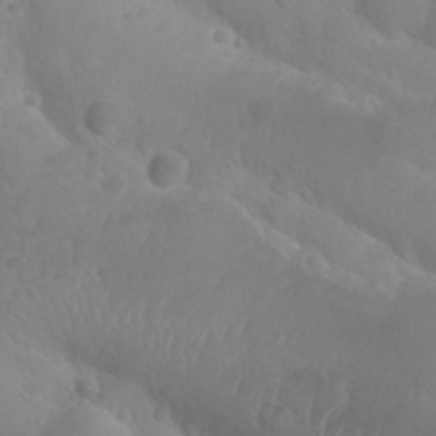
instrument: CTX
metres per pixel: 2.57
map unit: Nhu
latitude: 28.4223
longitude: -55.5371
